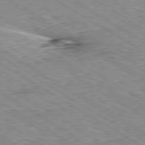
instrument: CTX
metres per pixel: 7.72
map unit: Ap
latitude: -80.3118
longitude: -51.4615
